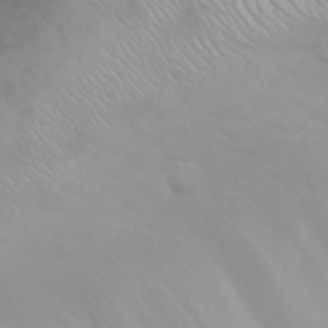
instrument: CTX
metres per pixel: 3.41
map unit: eHh
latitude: 25.2348
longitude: -64.4601
